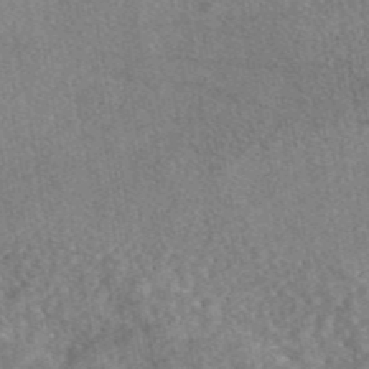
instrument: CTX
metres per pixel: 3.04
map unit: eAb
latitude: 45.5938
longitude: 107.6344
